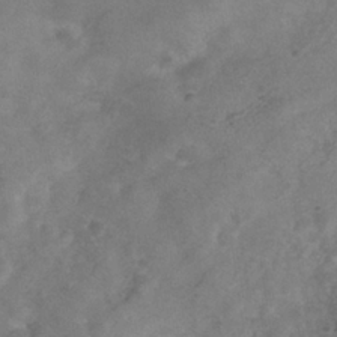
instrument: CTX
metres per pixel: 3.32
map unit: Hve
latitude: -34.9920
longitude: 90.0850
